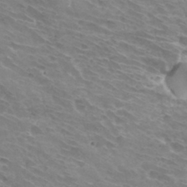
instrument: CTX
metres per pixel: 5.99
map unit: Hto
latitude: 32.6490
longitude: -43.3293
